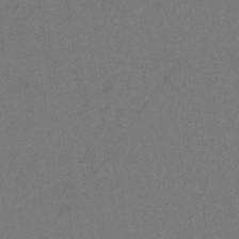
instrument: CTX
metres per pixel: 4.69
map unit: HNb
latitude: -33.6911
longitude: 54.3117
